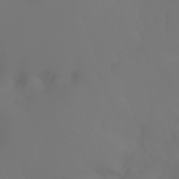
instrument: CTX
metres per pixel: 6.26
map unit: Nhu
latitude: -6.9730
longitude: -84.2334
